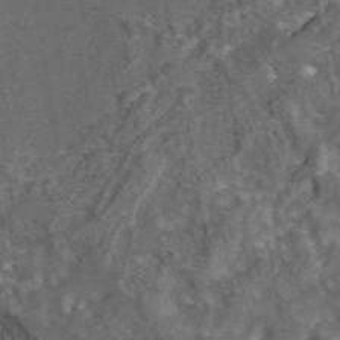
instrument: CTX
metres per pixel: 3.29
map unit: eAb
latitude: 43.6883
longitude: 107.4455
